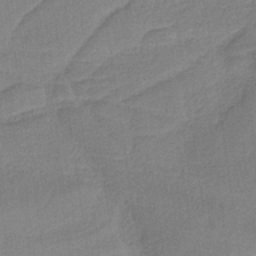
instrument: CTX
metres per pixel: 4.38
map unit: HNb
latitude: -36.7274
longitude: 56.8786
